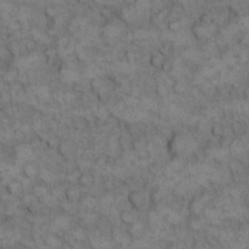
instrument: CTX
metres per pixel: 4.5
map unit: eHh
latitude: 13.8583
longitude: -64.5924
